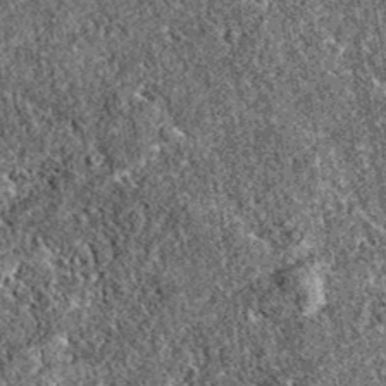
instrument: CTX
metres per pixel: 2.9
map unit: eAb
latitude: 37.8205
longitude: 111.6533
